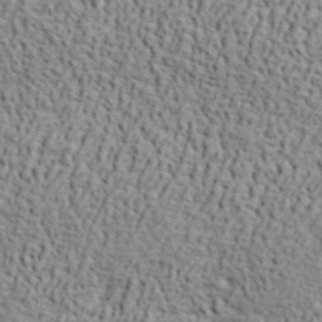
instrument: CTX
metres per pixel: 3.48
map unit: ANa
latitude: 42.5546
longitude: -87.1025
